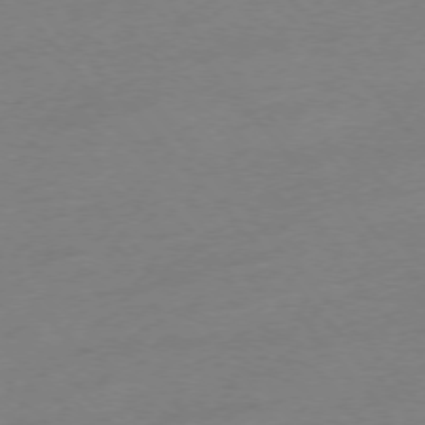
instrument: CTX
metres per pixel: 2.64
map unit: Hpe
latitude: -75.9556
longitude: -11.5938
